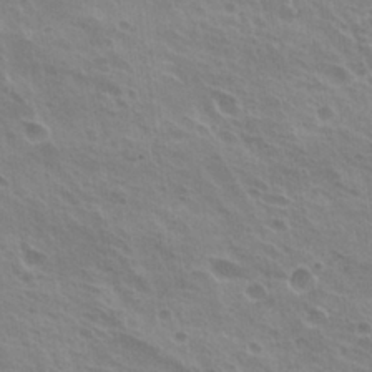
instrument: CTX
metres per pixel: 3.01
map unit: Hto
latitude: 25.1781
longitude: -38.8380
